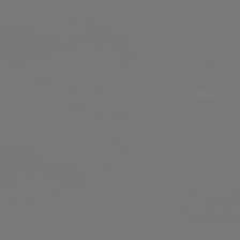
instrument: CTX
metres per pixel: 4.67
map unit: Hpe
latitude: 77.4804
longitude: -134.6112
